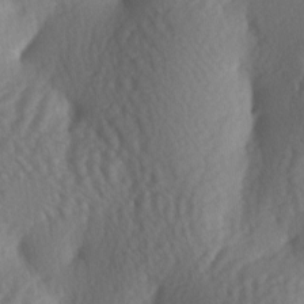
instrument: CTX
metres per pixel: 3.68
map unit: lAa
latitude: -6.6329
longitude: -126.6680
